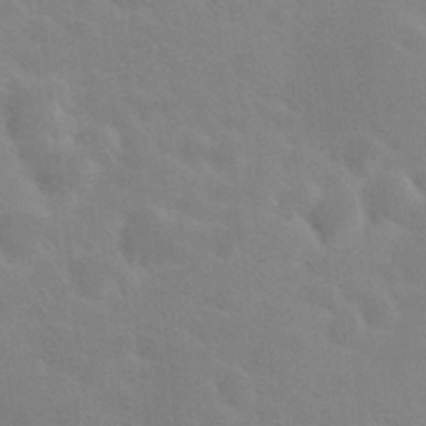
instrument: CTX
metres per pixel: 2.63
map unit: HNhu
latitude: 6.6868
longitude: 13.1431
